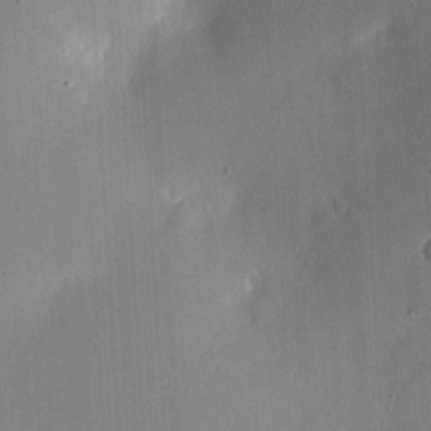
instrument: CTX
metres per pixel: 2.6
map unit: eHh
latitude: 4.8758
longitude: -68.7624
